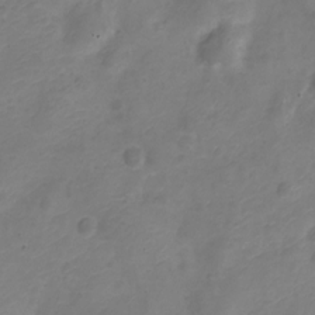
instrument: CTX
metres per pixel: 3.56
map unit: Nve
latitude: -20.7085
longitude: 108.1984
